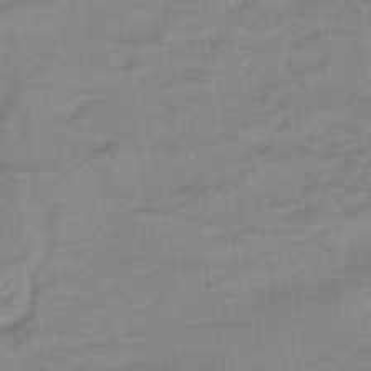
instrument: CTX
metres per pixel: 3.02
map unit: HNhu
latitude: -41.8989
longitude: 91.3510
